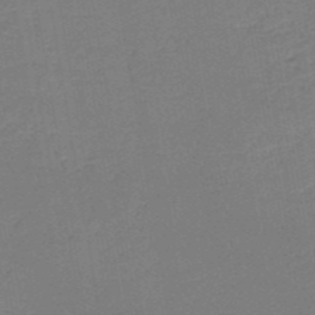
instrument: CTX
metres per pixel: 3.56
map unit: HNb
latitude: -50.3684
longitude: -48.6302
